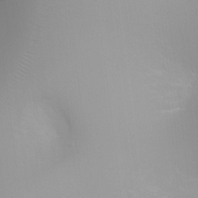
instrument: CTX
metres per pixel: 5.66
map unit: Ht
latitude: -1.0298
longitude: -20.7247
